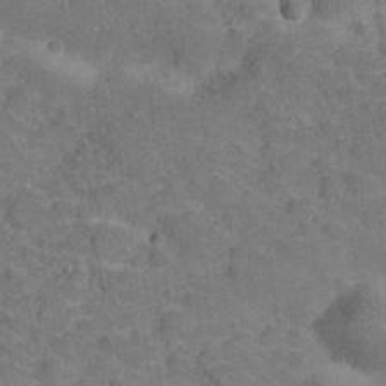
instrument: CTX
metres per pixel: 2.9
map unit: Hve
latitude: -27.6155
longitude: 91.8045
